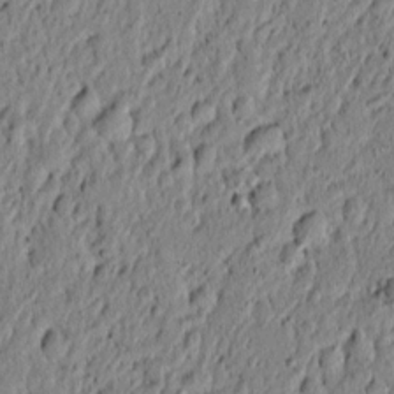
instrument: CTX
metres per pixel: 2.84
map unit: lAvf
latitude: 5.3482
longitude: 164.7463
